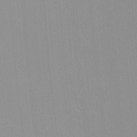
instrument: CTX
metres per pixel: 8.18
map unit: Nhu
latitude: -0.0283
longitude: -78.6302
